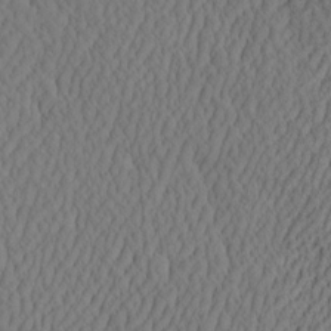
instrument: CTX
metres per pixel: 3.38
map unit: eHh
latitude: -2.9730
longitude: 16.9164
